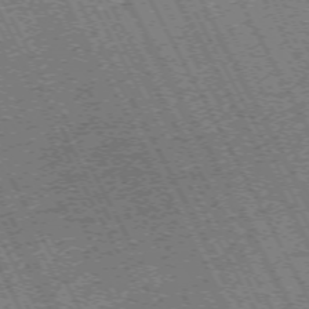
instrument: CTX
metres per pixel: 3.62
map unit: Hpe
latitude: -71.1431
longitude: 11.0298
